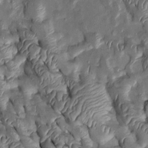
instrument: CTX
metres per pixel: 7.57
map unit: Htu
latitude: 0.3089
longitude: 148.4251
